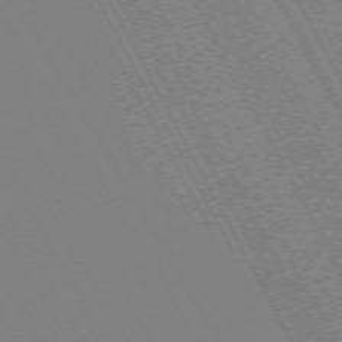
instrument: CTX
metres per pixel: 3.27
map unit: Hpe
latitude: -72.6896
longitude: 10.6896
